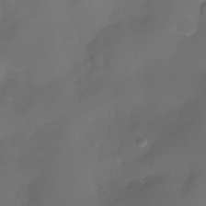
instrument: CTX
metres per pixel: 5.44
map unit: Nhe
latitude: -36.6329
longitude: -130.7247
